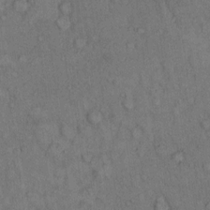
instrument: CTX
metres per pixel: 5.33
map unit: Hto
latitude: 10.3278
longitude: -59.4238
